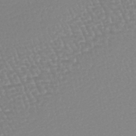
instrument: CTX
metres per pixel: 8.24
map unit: lHb
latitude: -44.5196
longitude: 78.3873
